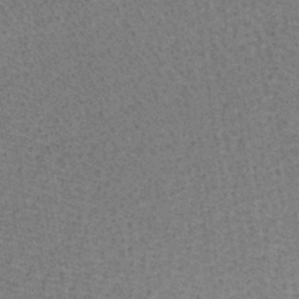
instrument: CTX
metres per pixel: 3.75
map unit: lHb
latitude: -40.5951
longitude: 57.2565
